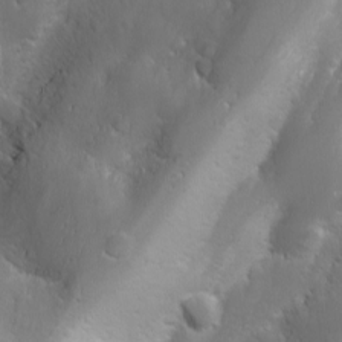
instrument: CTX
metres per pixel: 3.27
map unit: Ave
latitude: -10.9164
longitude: -121.2915
